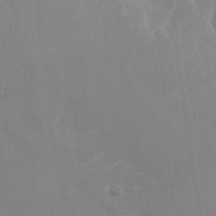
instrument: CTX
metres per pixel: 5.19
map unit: Nhu
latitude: -27.8611
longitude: -79.3860
